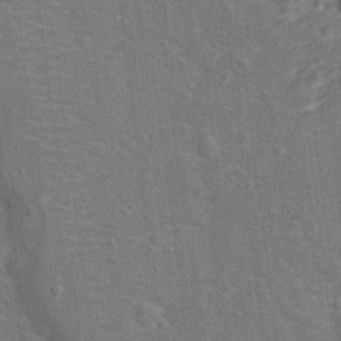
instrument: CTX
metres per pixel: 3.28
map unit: Hto
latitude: 15.4238
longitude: -42.2334
